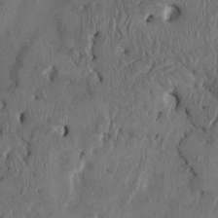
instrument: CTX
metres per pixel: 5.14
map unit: HNhu
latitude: 3.9906
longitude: -7.1970
